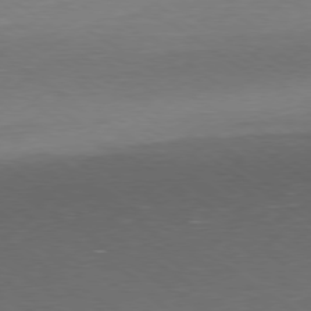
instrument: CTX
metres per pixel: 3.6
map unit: Ap
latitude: -79.3509
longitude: -96.4034
